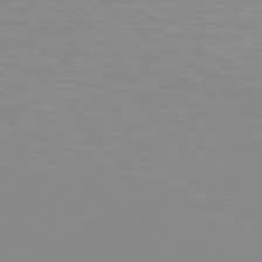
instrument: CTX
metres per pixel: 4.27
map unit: Hpe
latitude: 77.1781
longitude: -172.6490
